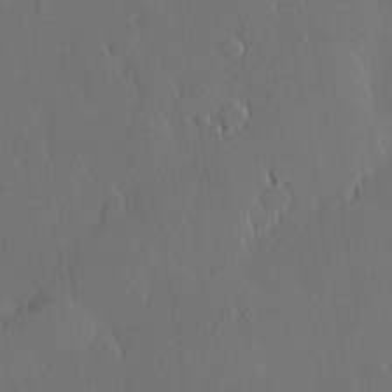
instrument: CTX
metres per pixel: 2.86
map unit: lHvf
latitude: 20.2334
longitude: 145.1809
